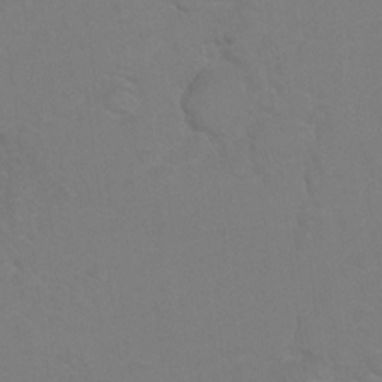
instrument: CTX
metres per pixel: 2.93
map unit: Hto
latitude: 6.8569
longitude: -31.2159
